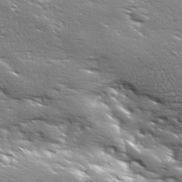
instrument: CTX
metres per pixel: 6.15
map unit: Ave
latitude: 18.5356
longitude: -136.8002
